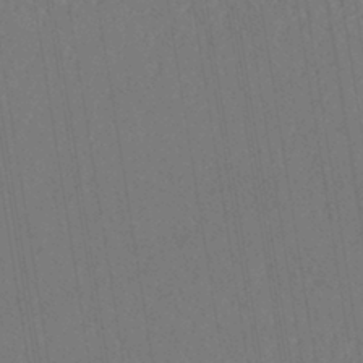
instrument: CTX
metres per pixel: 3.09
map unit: lHb
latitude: -41.1620
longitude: 69.5777
